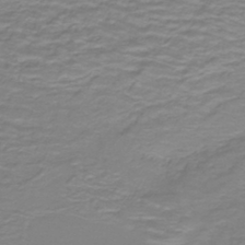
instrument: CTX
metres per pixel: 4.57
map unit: lHb
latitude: -41.1998
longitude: 52.3117
